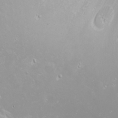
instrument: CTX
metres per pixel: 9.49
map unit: Nhu
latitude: -8.7652
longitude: -70.6679
